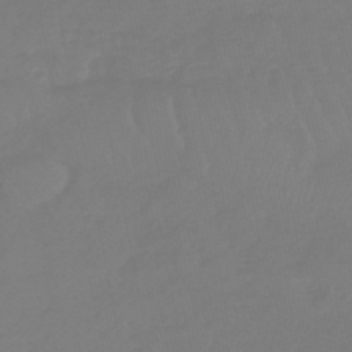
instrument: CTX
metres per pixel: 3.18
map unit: eHb
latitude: -45.9556
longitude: 81.0298
